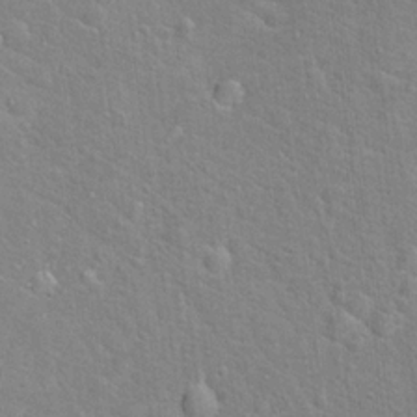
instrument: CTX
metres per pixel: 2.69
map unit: Hto
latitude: 17.1025
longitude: -42.9703
